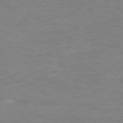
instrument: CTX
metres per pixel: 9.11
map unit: Ap
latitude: -78.4440
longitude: -87.2915
